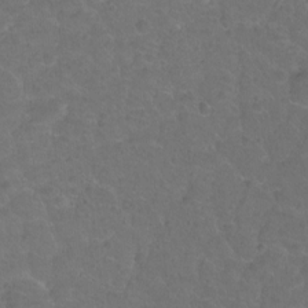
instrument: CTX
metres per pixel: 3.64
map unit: Hto
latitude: -3.0675
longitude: -34.7057
